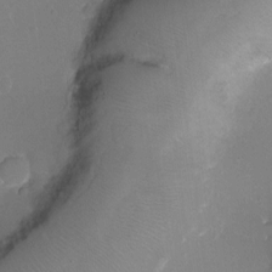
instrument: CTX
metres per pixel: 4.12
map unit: Ht
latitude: -15.8045
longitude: -40.8569
